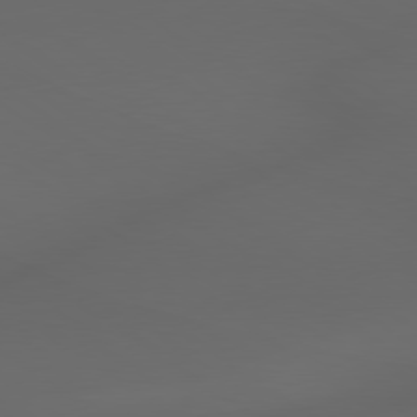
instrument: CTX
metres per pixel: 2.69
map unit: lApd
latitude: 79.1781
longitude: -173.7260
